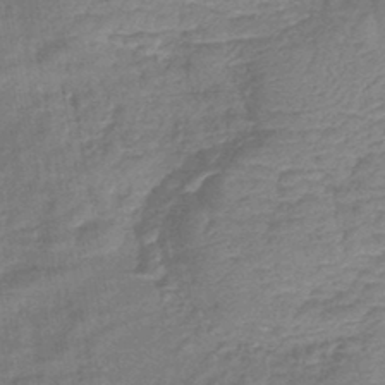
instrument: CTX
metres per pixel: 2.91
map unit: eHb
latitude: -43.1809
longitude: 83.9367
